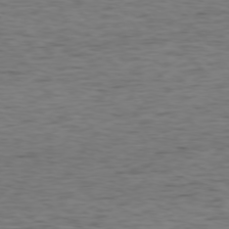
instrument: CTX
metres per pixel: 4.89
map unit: Ap
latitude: -75.7478
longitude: -91.2537
